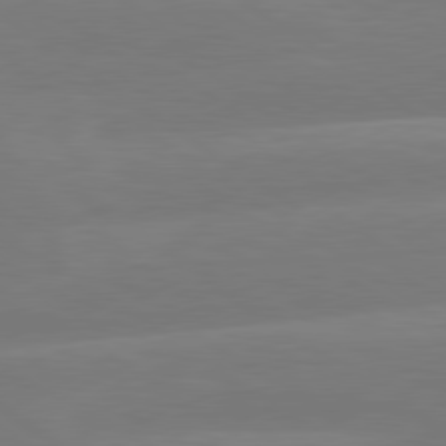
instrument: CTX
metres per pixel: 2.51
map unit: lApd
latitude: 79.7639
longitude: -149.2348
